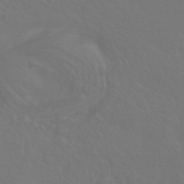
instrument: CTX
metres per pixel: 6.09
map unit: HNhu
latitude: -43.5966
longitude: 94.1794
